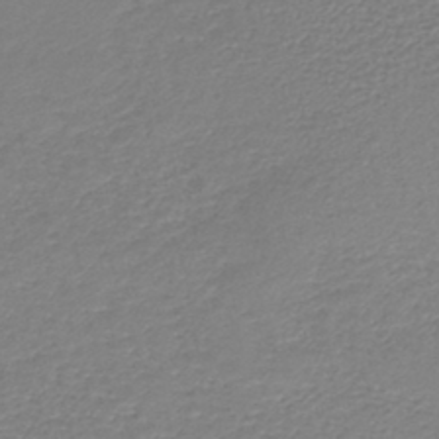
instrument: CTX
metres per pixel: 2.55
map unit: lHb
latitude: -42.2928
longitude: 73.0864
